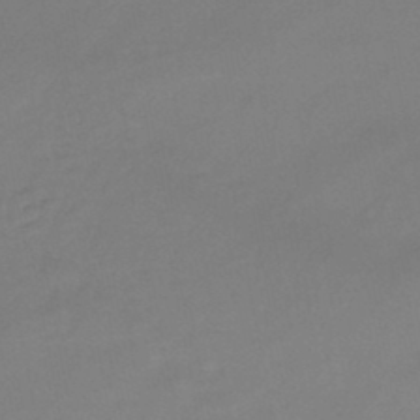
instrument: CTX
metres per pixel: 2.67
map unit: HNb
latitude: -45.9178
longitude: -35.4615
